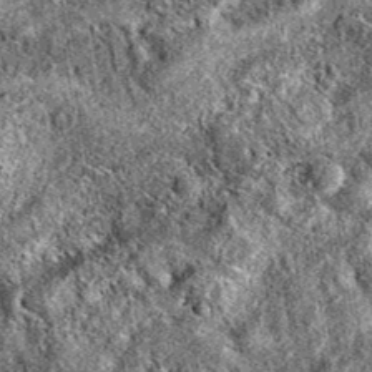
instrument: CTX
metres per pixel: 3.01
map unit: eAb
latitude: 38.7624
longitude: 111.6155
